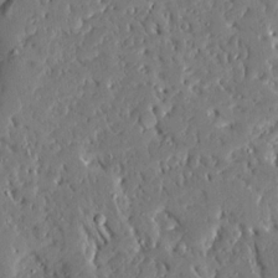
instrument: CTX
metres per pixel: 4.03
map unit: Ave
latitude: 16.1578
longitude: -140.7624
